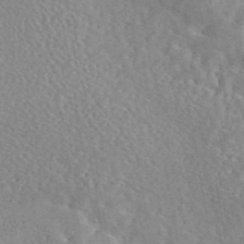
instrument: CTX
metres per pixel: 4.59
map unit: eAb
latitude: 44.8380
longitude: 117.0864
